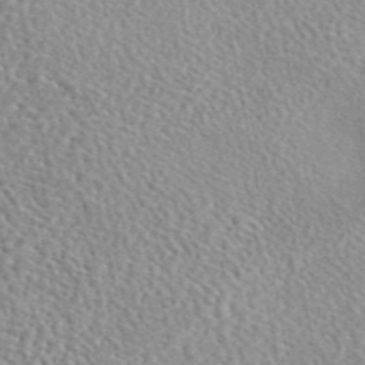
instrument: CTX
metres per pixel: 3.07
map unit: eAb
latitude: 45.4993
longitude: 112.0472
